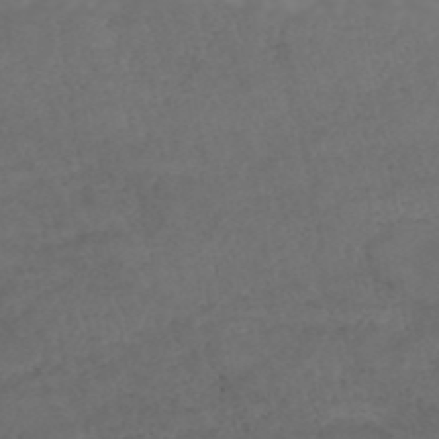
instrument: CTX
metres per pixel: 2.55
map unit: ANa
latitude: 43.1214
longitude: 28.2928
